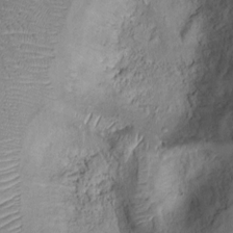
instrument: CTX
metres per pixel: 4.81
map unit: Ht
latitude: -0.5574
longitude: -13.7261
